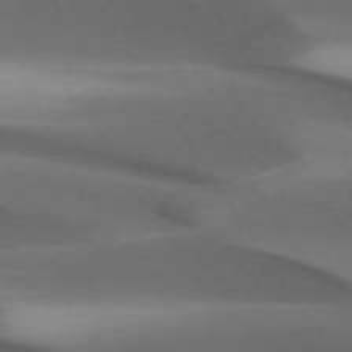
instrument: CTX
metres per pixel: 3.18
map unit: lApd
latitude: 73.4427
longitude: -52.4412
